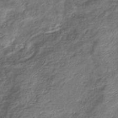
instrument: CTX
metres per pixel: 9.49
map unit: eHb
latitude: -39.6533
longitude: 78.4818
